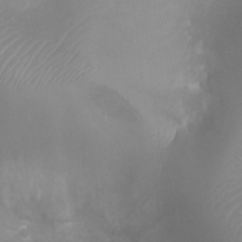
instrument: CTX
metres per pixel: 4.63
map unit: Ht
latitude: -8.6140
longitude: -20.8947
